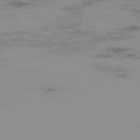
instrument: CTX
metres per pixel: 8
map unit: Hpe
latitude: -75.8801
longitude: -19.2726
